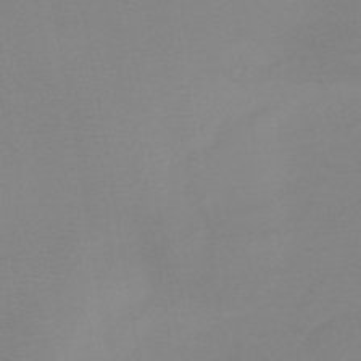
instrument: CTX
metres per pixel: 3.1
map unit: lHb
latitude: -45.1053
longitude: 64.2173
